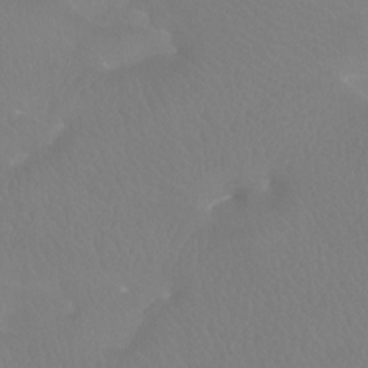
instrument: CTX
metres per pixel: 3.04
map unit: Ht
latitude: -8.0661
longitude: -33.6505
